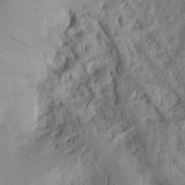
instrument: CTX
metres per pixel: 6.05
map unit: Ht
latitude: 11.7639
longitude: -75.0081
